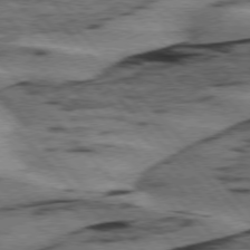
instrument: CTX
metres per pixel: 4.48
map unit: lApd
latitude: 75.8961
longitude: -77.9717
